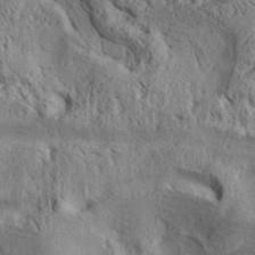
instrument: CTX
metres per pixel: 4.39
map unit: Aa
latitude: 30.5546
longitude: -137.3671
